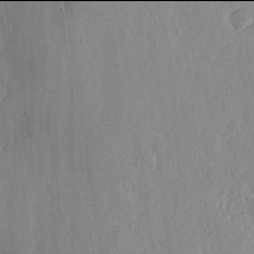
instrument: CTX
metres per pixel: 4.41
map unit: lHvf
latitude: 17.9906
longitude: -116.4223
